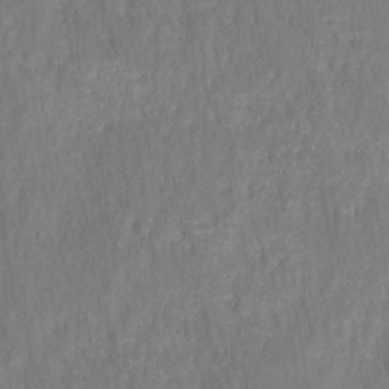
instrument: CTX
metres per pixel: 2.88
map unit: HNhu
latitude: -27.8800
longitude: 73.8989
